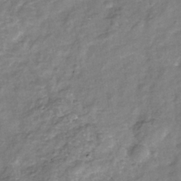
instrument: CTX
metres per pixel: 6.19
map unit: Nhu
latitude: -39.4077
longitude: -81.0458
